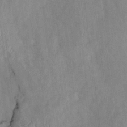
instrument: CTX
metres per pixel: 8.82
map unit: Htu
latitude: 2.4034
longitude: 148.7652
